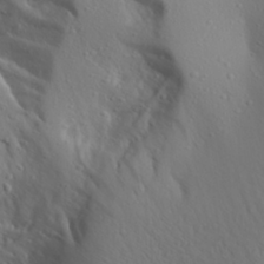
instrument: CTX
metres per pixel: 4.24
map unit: Aa
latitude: 27.9150
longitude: -146.3279
